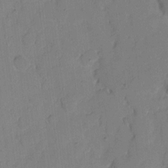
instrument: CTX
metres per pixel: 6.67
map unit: eHh
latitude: 7.4237
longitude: -65.6127
